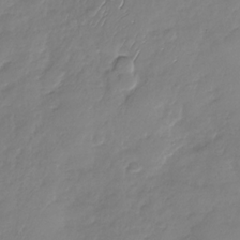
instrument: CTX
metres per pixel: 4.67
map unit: Nhu
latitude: -28.5385
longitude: -61.9717
